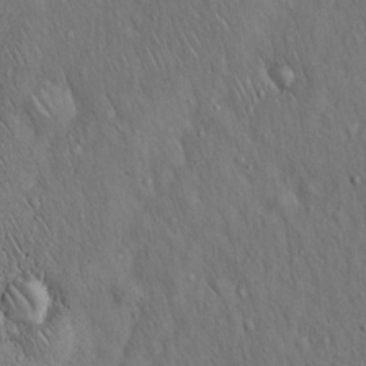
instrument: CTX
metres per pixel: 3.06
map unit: Hto
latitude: 15.9528
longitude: -58.4034
